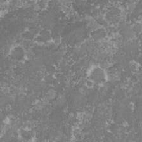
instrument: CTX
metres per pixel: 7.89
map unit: lHvf
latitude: -16.4629
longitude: -99.2536
